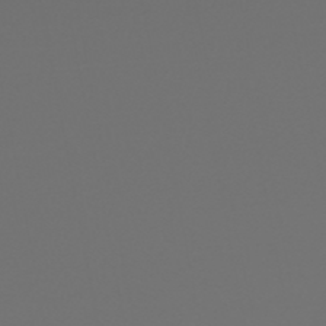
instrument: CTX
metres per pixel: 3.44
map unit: HNhu
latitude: -48.2929
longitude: 100.9919
